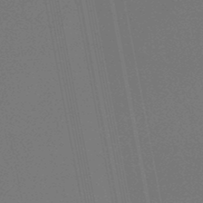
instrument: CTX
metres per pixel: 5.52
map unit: lHb
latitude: -48.6708
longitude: 68.5951
